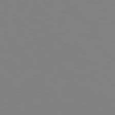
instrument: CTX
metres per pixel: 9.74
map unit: Hpe
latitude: 74.6302
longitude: -127.0459
